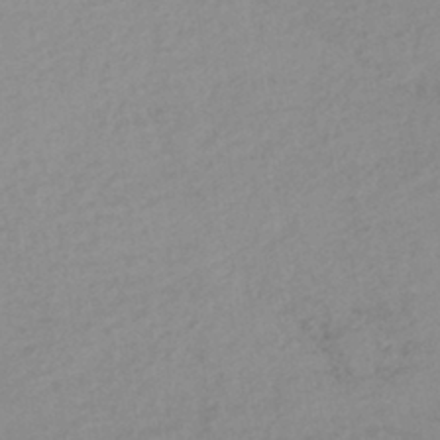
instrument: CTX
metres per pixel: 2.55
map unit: HNhu
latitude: -43.0675
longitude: 95.8800
